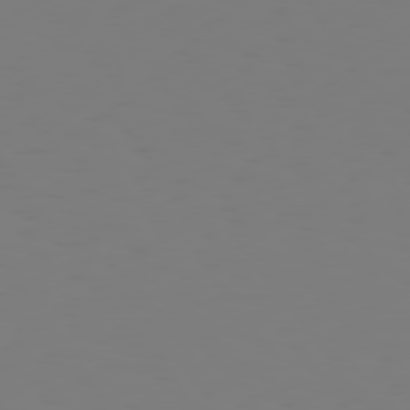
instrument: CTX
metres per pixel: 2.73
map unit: Hpe
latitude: 74.7813
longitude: -126.7435
